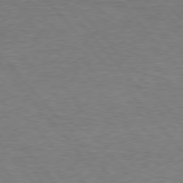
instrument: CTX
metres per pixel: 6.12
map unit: Hpe
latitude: 76.3467
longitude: -157.3292
